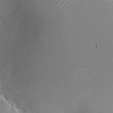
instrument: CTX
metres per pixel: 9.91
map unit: Nhu
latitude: -24.4440
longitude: -72.3090
